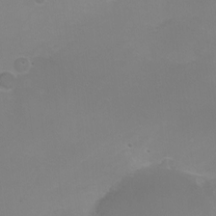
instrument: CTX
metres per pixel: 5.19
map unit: Nhe
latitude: -19.9367
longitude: 143.5966
